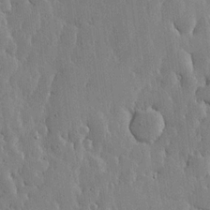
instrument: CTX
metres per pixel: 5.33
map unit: lHvf
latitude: 17.5560
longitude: -115.7071
